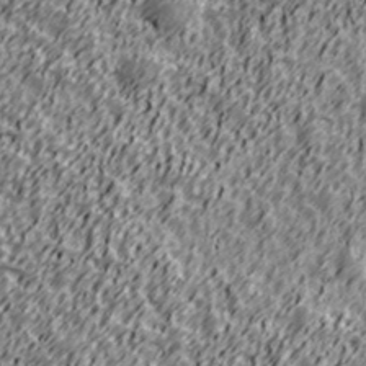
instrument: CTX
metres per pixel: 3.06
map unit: Ave
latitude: 41.1025
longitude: -113.1403
